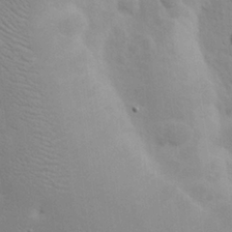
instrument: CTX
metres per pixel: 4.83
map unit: Nhu
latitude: 23.9339
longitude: -72.0822
